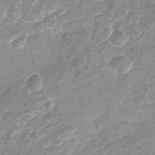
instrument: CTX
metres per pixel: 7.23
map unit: Nhu
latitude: -22.1417
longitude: -56.0822
